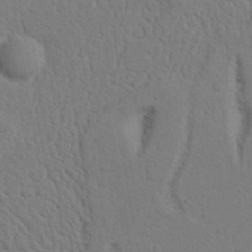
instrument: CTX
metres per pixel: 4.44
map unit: Nhu
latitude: 15.9717
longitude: -75.8772
